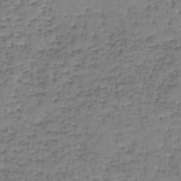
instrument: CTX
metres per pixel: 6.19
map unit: lHb
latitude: -44.5385
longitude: 58.4440
